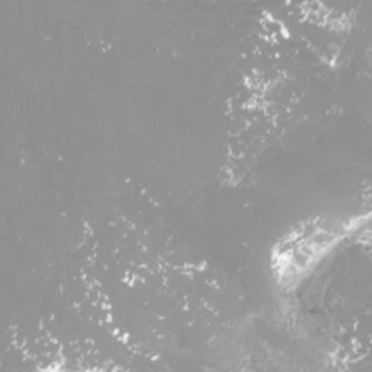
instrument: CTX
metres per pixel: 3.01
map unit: Htu
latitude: -13.4832
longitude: -46.5924
